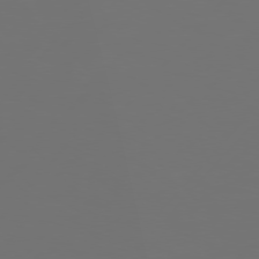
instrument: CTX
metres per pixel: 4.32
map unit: Hpe
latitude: 75.4426
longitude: -128.2711
